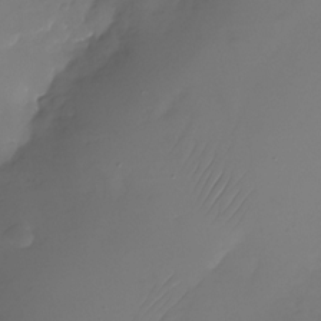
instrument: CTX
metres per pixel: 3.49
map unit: Nhu
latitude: -26.6707
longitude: -71.1781
